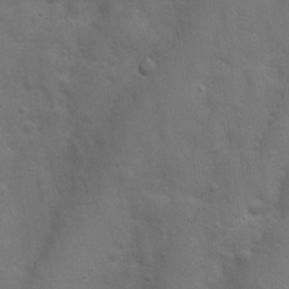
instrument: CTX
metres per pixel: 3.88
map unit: Nhu
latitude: 5.1214
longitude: -24.6679
